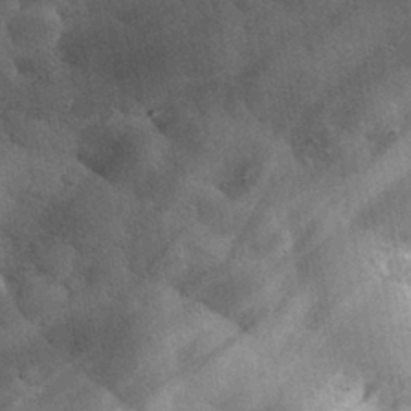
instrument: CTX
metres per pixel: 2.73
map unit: eHh
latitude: 30.4034
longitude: -79.8017
